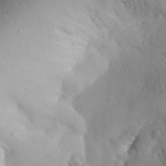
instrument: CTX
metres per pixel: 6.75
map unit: Aa
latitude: 30.6302
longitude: -143.8017
